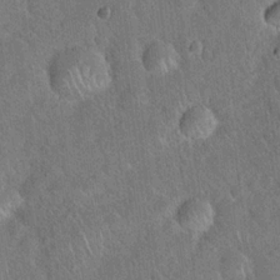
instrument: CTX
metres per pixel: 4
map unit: Hto
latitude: 19.7071
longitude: -52.9325
